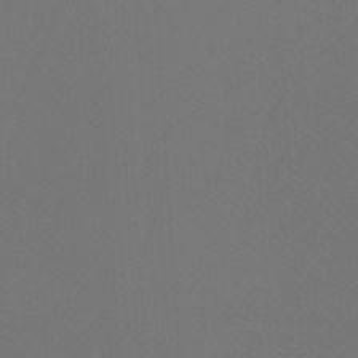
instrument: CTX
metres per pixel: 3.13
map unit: lHb
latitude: -47.6533
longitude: 64.2551
